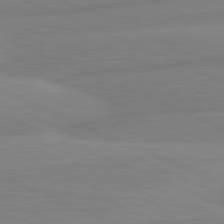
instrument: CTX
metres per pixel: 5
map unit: lApd
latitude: 81.7639
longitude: -173.7260
